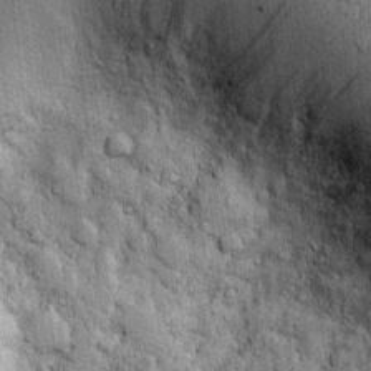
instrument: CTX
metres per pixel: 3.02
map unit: Htu
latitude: -4.7274
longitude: 157.1431
